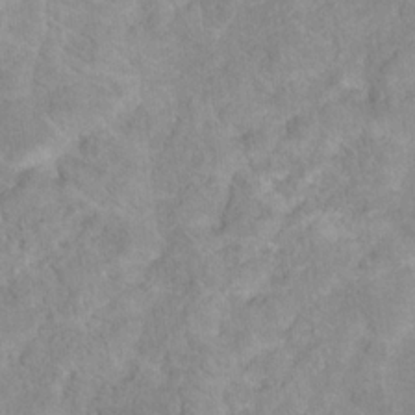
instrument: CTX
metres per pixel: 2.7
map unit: Hto
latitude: 17.9528
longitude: -37.7072
